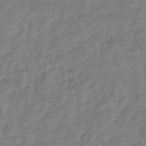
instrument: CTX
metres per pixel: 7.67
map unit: eHb
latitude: -33.9745
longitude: 79.6721
